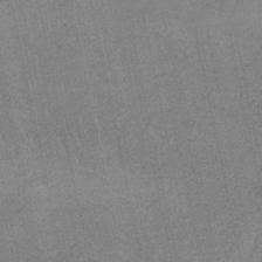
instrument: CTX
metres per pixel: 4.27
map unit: HNb
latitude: -35.5588
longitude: 56.1417
